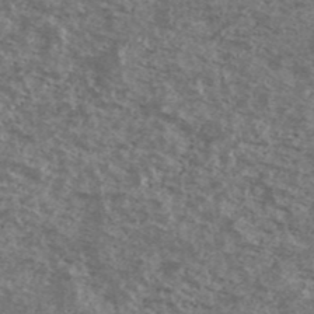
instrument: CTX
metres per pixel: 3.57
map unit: Ave
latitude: 40.4601
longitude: -108.2900
